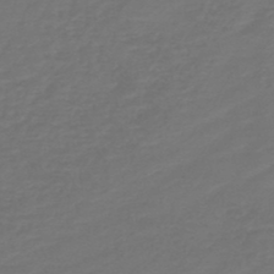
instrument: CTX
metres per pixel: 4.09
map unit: HNb
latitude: -47.4832
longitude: 54.0283
